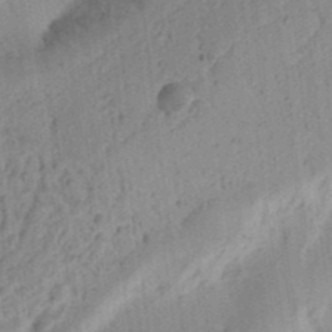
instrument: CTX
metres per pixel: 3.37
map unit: Ht
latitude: 13.6883
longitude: -74.9136
